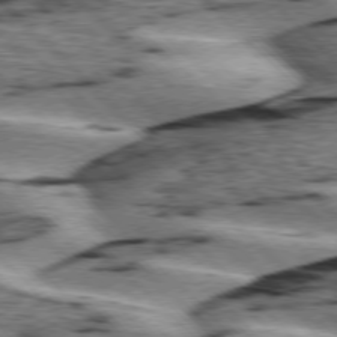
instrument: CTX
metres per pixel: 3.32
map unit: lApd
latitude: 76.2900
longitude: -79.3482
